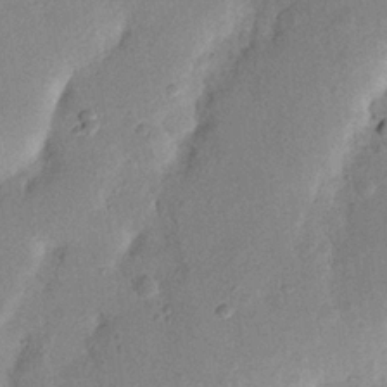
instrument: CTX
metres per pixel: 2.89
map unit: Nhu
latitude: 19.8205
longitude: -74.4979
